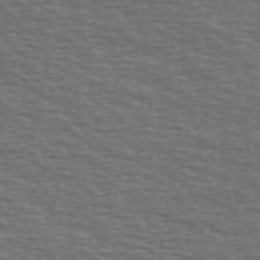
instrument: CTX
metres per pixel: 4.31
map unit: Ave
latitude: 39.5182
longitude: -113.4615
